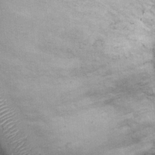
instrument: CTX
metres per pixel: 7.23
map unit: Ht
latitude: 13.7072
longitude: -40.4034
